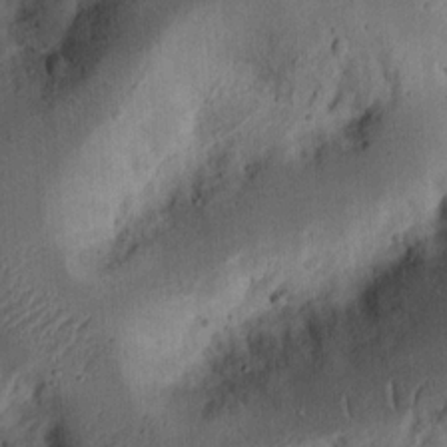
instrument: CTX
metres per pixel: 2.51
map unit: Ht
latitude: 13.8206
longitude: -74.3845
